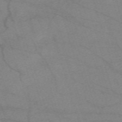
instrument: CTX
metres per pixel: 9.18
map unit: eHh
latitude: -61.8989
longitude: 54.5763
